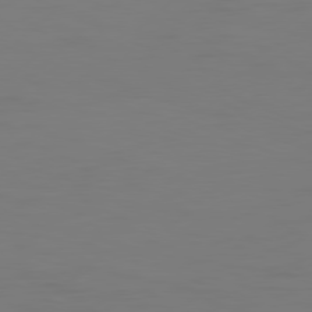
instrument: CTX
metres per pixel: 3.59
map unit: Hpe
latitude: 78.0822
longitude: -126.6302
